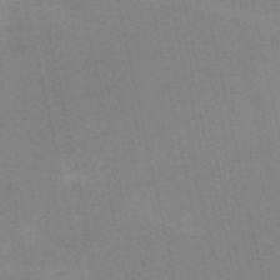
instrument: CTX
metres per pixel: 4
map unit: HNb
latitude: -52.0661
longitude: -45.3292
